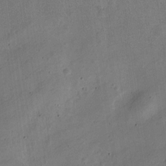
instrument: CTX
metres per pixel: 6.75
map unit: Nve
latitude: -25.1620
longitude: 106.6519
